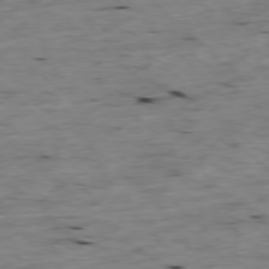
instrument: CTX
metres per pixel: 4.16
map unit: Ap
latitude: -77.7856
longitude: -88.9514
